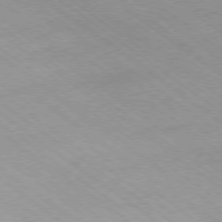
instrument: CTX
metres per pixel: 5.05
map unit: Hpe
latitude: -78.2739
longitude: -21.9339
